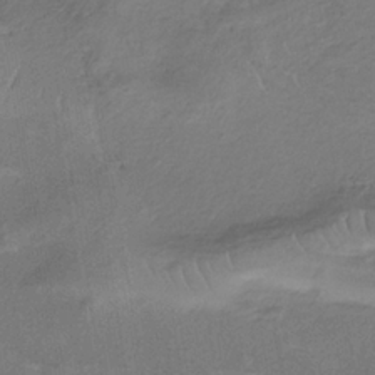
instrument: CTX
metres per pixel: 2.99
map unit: lHb
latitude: -34.8786
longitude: 67.2376
